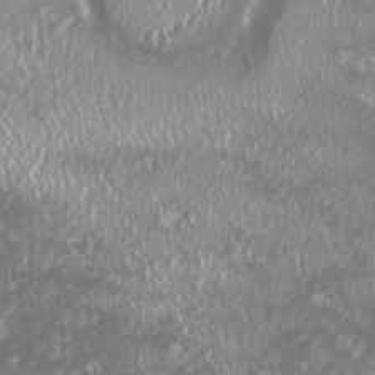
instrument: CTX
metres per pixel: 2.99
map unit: HNhu
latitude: -2.5762
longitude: 11.2187
